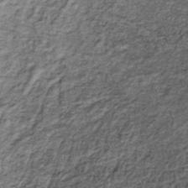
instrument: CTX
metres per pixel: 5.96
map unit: lHb
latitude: -38.2928
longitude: 66.3496
